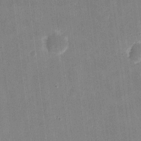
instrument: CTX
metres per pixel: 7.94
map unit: eHh
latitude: 10.0822
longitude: -69.9717
